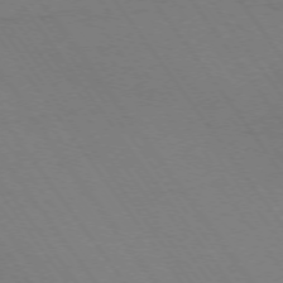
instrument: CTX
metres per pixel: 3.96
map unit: Ap
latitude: -74.6141
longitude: -70.3278
